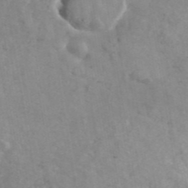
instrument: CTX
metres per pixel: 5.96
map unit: ANa
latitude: 43.7072
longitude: 25.7666
